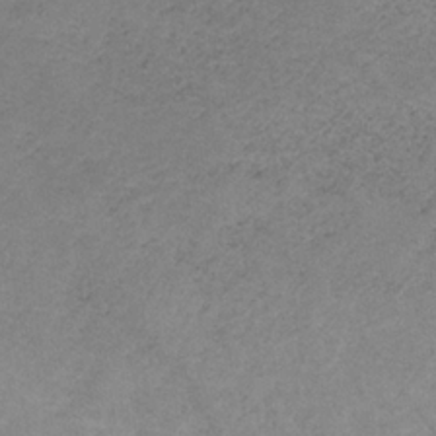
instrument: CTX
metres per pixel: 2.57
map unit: HNb
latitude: -32.9731
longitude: 58.2928
